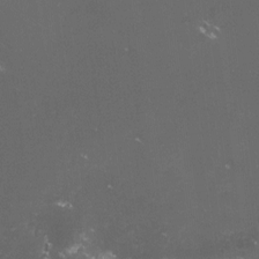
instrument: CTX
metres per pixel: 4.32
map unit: lHvf
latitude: -14.7841
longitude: -102.0633
